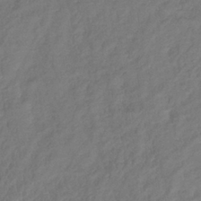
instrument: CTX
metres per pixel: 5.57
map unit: lHb
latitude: -38.8975
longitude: 74.0094
